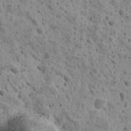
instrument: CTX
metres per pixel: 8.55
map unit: Ave
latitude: 10.9892
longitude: -105.5938
